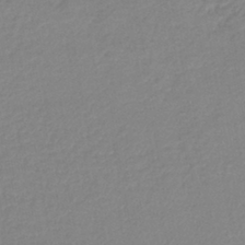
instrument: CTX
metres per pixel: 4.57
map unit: lHb
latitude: -41.8800
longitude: 73.7855
